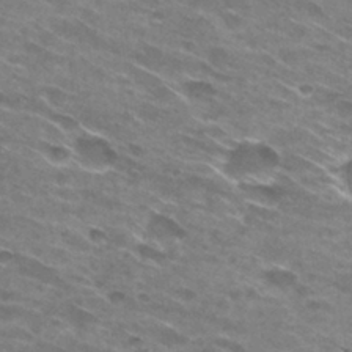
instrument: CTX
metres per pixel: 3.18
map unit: Hto
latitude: 29.6694
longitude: -46.0255
